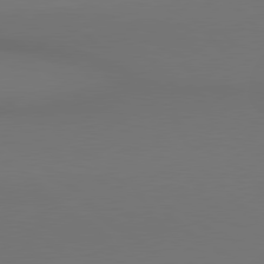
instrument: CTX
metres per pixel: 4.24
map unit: lApd
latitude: 80.5546
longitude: 154.8786
